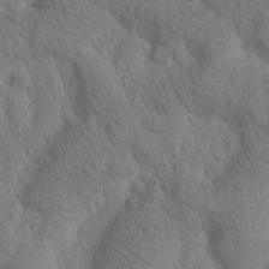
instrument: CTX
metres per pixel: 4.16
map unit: Htu
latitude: -0.5385
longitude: 174.3117
